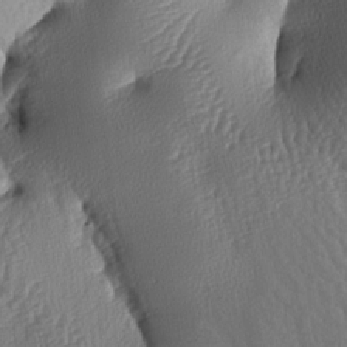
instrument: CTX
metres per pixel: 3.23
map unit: lAa
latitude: -8.0283
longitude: -128.7813
